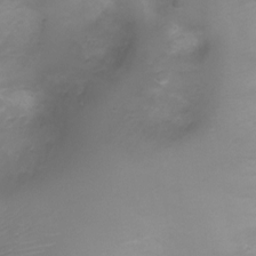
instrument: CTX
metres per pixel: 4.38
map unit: Ht
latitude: -3.3131
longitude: -18.5734
